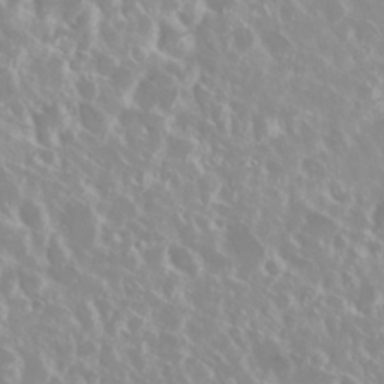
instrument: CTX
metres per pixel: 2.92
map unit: Nhu
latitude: 28.8002
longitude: -61.5749
